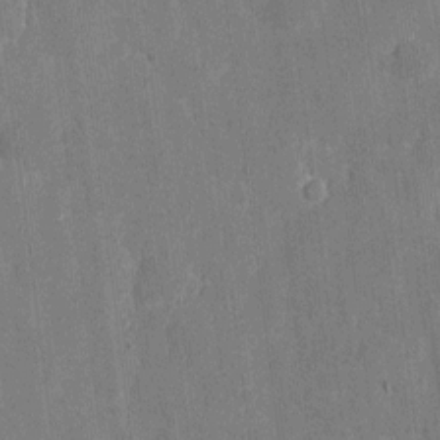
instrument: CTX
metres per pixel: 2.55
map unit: eHh
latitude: 7.1403
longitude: -68.0822
